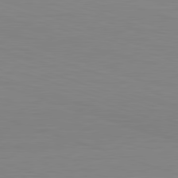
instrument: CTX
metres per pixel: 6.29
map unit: Hpe
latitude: -82.7841
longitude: 7.9745
